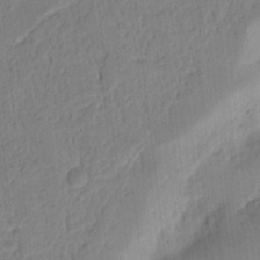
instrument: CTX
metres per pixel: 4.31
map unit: Nhu
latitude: 15.4616
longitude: -75.4049
